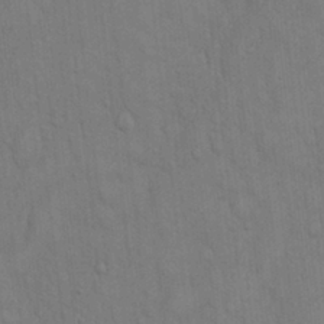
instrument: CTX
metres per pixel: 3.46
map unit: Hto
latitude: 14.6113
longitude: -57.7260
